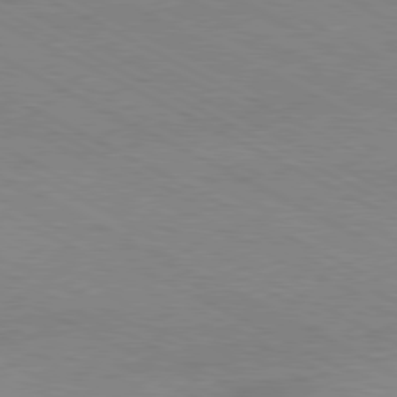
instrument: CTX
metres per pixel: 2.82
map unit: Hpe
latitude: -81.1242
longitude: 17.6155
